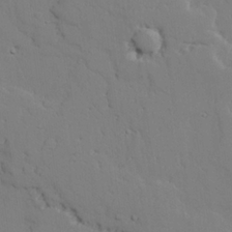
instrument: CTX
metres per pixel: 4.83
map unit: lAvf
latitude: 25.1592
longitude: -109.6693
